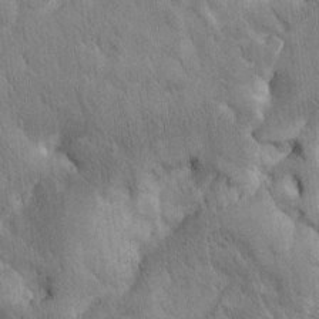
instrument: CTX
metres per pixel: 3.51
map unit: Htu
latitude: 0.8191
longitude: 174.3873
